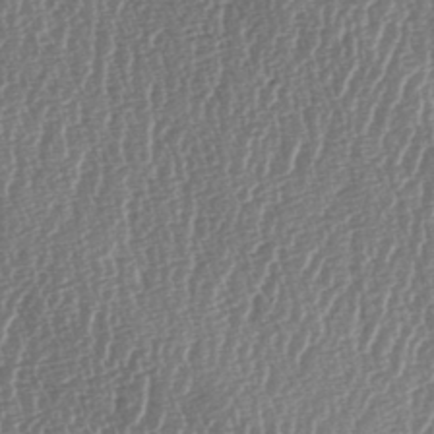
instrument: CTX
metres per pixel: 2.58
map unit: lAa
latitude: -6.7274
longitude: -129.5938
